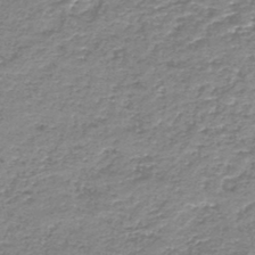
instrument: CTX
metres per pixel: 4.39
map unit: HNb
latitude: -44.2173
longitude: 50.2928
